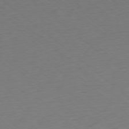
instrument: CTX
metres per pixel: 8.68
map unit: Ap
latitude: -78.1039
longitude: -96.4412
